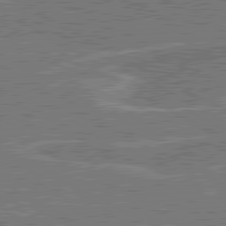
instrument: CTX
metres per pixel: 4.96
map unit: lApd
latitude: 80.8191
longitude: 119.2754
